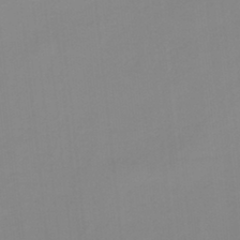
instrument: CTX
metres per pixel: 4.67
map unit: HNb
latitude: -34.1606
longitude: 57.9556
